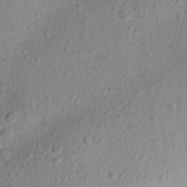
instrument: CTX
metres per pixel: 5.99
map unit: Aa
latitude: 18.6301
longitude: -144.2900
